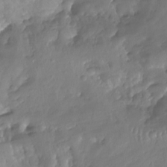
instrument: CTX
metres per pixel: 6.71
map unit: Aa
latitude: -13.2943
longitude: -66.6112
